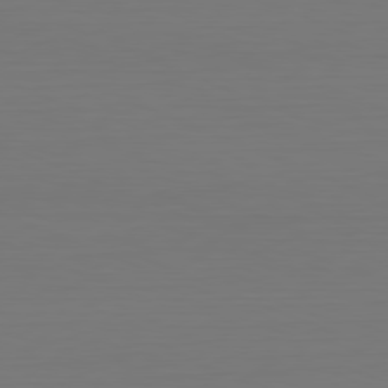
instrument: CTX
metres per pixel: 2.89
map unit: Hpe
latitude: -81.6722
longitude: 7.9178
